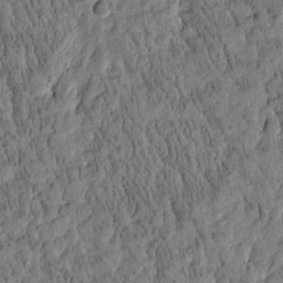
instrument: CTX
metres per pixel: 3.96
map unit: Htu
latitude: -4.0850
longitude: 175.4643
